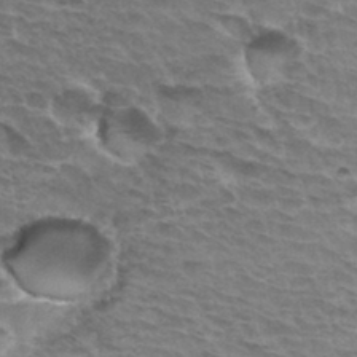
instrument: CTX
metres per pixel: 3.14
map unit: Hto
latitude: 34.9702
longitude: -43.6883
